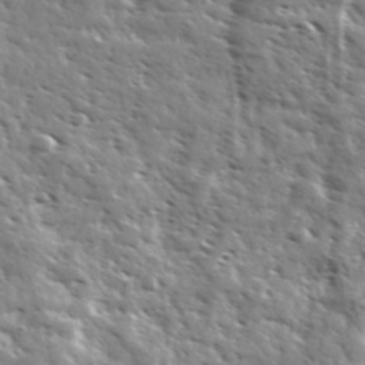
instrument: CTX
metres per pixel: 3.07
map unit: Ave
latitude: 36.9514
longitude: -110.4790
